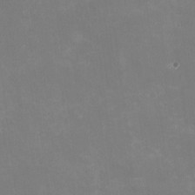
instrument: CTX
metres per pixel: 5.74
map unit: HNhu
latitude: -1.6722
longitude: -3.8016
